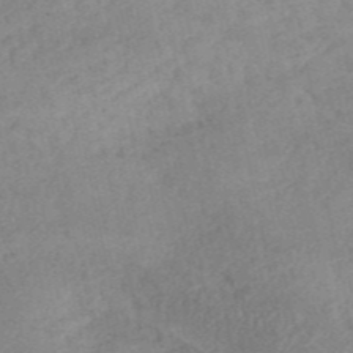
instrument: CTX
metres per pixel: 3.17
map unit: ANa
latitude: 41.8961
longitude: 51.8233
